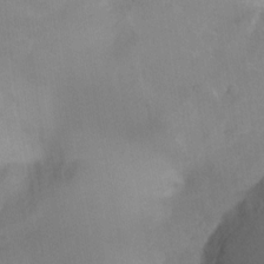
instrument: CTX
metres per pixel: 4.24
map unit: Ht
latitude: -10.0283
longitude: -39.5938
